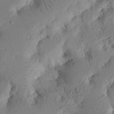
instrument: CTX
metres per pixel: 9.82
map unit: Nhu
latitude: 16.5924
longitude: -75.4426
